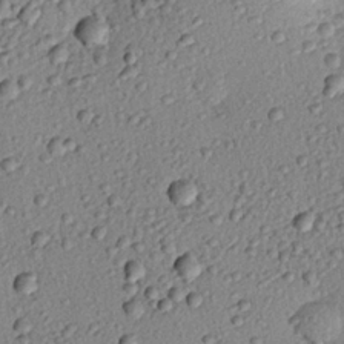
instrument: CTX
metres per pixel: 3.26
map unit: eHh
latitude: 24.4601
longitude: -78.6491
